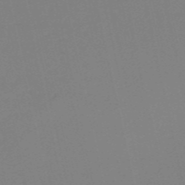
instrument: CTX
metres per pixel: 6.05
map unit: HNb
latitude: -54.8030
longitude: -36.3090
